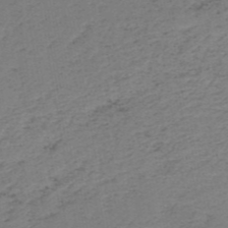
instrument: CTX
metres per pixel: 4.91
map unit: HNb
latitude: -51.7855
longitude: -52.9325
